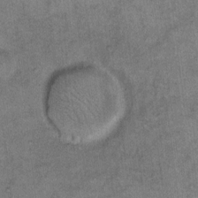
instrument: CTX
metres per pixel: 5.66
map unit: eHh
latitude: 10.3278
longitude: -63.5560
